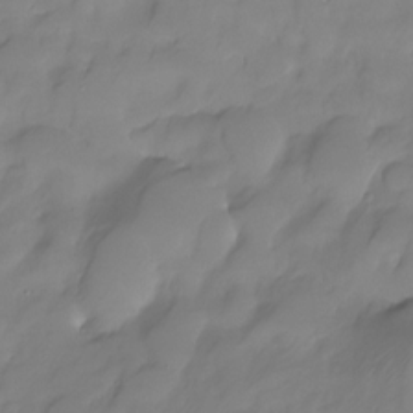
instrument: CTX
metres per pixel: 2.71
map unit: HNhu
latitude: -23.6722
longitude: 50.5007
